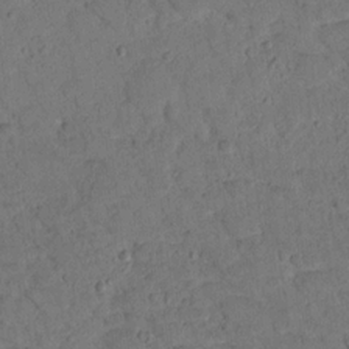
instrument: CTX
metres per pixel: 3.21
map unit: lHvf
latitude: 14.1956
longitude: 178.5007
